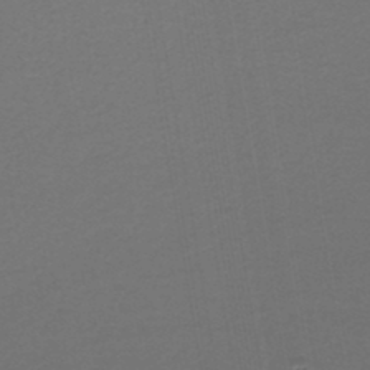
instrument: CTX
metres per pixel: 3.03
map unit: lHb
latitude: -46.0283
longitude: 71.5588
